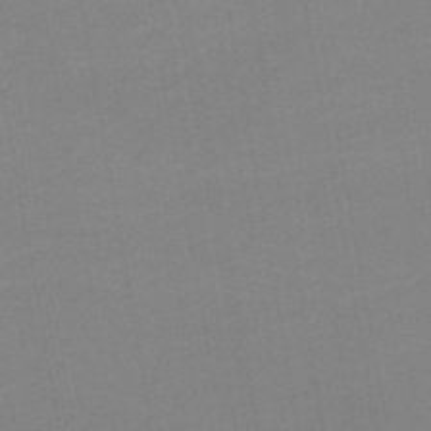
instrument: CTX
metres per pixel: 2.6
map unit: lHb
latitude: -46.5007
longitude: 60.9731
